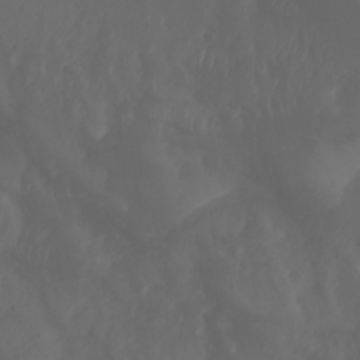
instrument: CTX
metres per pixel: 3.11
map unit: Aa
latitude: -7.9556
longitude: -79.4049
